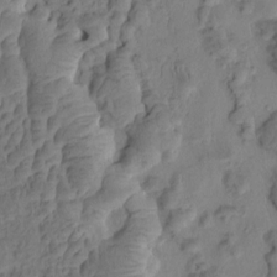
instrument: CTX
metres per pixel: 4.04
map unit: eHh
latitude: -1.4833
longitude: 15.2376
